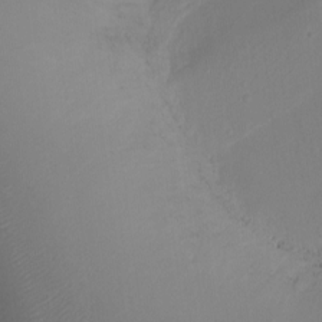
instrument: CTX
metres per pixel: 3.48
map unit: Ht
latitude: -16.6141
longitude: -43.0270
